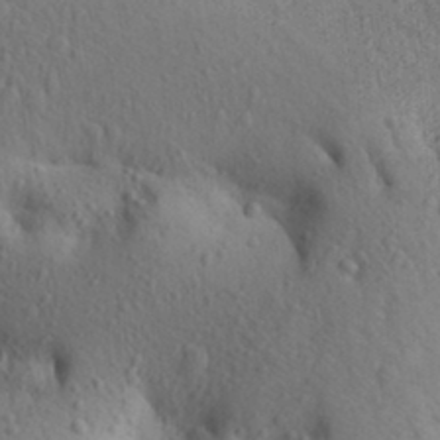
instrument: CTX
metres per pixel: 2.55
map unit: Aa
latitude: 27.5371
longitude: -149.1970
